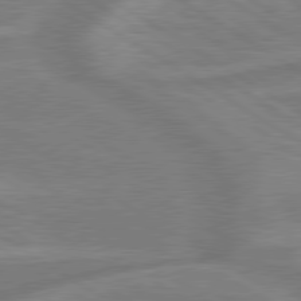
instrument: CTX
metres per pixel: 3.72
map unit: lApd
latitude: 79.7261
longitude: -172.8191
